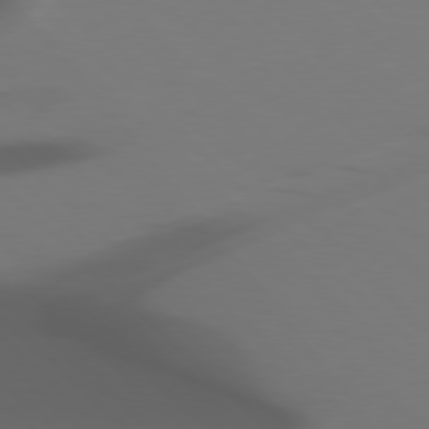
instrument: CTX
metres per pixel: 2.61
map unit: Hpe
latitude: 77.6694
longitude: -175.4615
